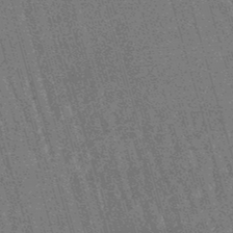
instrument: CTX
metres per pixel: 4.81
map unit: lHb
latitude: -45.7856
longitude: 77.7289
